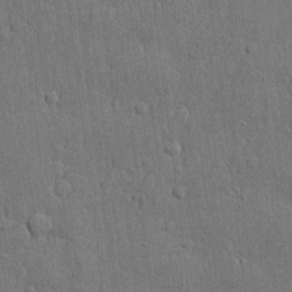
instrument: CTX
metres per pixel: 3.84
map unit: eHh
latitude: 5.3104
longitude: -75.3104
